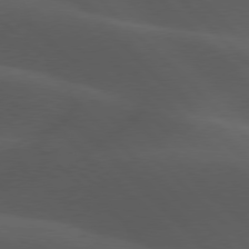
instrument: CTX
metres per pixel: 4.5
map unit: lApd
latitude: 77.8394
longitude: -53.9528
